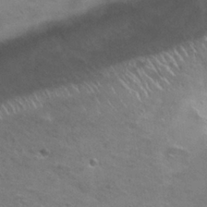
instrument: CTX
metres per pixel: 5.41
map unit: Hto
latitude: 28.1578
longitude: -48.2334
